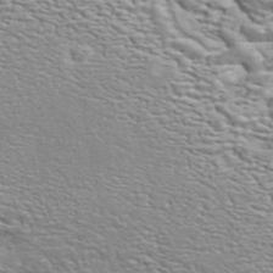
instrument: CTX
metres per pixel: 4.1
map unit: ANa
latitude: 44.8947
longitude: 30.8219
